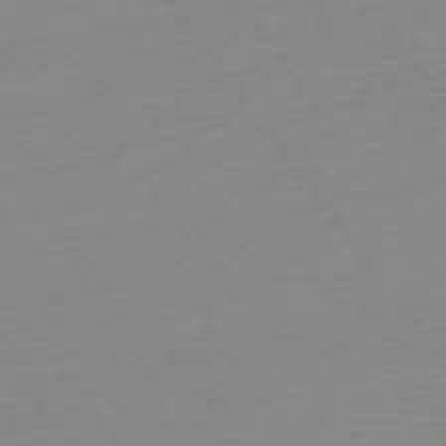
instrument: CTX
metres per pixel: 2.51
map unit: Ap
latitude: -74.8219
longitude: -83.9150
